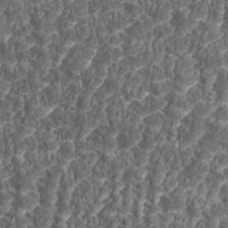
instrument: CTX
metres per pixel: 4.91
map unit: eHh
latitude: 34.9135
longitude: -138.1011
